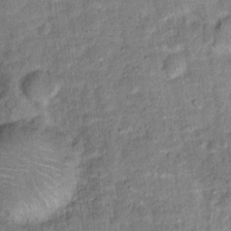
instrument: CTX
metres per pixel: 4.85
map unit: Hto
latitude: 15.1593
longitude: -38.4979
